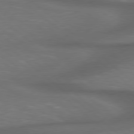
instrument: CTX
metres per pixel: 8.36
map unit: lApd
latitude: 78.8380
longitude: -177.8772
